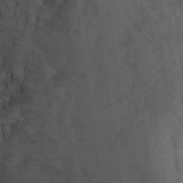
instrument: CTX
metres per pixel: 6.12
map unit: Nhu
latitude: 10.5546
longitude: -24.9324
